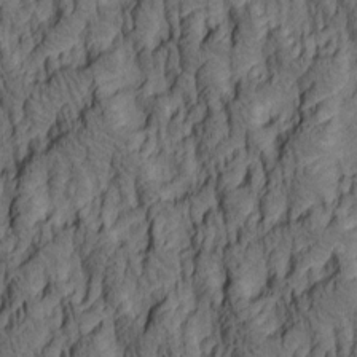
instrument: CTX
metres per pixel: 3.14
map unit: lAa
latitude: 4.8191
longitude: -115.1403
